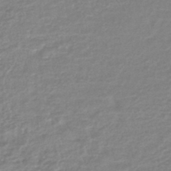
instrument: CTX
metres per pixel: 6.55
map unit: lHb
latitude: -44.2928
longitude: 68.9919
